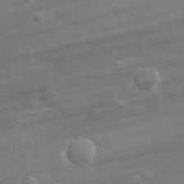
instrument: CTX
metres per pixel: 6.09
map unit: lHvf
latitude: 31.8584
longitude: -89.5183
